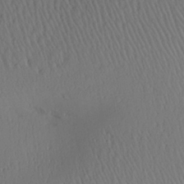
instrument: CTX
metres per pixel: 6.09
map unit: Aa
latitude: 26.4412
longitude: -133.5938
